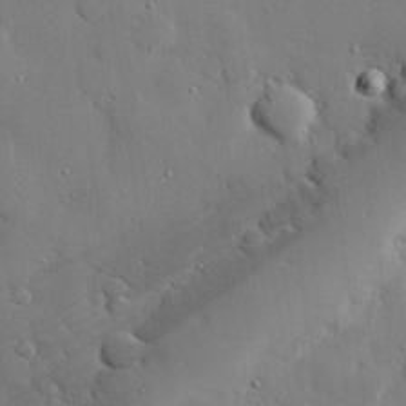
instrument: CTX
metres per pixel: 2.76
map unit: eHh
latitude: 27.6127
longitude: -81.3859
